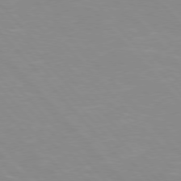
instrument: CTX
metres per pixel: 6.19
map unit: Hpe
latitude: 76.1200
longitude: -155.6505
